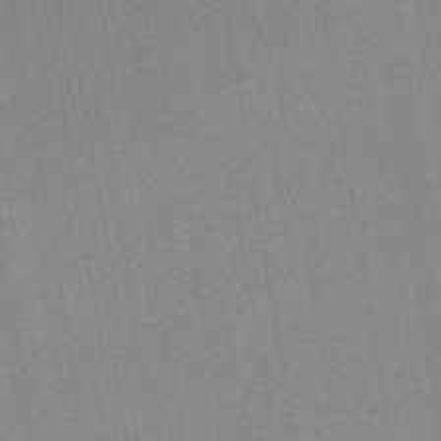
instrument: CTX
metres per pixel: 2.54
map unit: lHb
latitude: -41.8800
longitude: 62.7085
